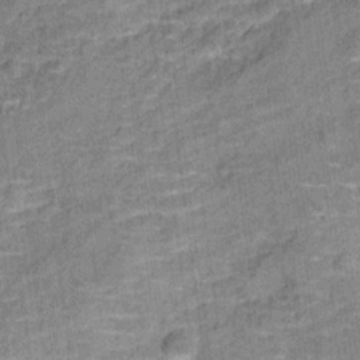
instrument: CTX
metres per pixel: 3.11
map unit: Ht
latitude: 10.2334
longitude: -39.2537
